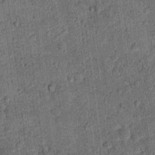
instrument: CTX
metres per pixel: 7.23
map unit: Ht
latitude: 9.3482
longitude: -38.7057
